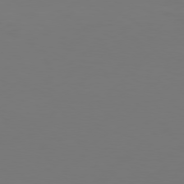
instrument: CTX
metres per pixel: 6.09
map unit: Hpe
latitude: 76.2900
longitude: -131.0081
